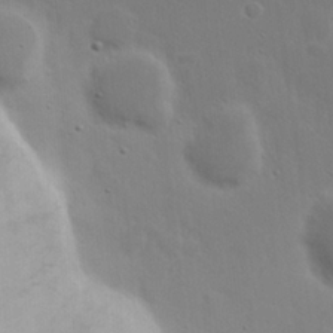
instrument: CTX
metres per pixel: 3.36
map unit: eHh
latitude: 19.8205
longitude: -72.2334
